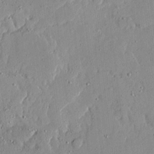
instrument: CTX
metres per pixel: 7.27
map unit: Ave
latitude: 21.5938
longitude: -129.7638
